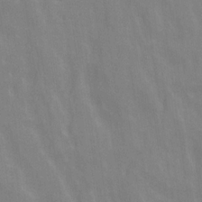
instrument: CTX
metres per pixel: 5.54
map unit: Ave
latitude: 21.4049
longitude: -134.4412
